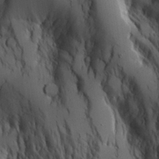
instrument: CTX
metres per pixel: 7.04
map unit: Aa
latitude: 25.9906
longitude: -127.5749
